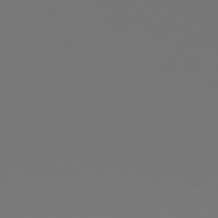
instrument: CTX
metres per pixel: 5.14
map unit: Hpe
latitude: 77.3670
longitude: -170.9891
